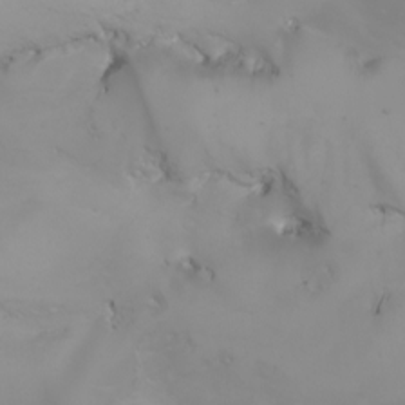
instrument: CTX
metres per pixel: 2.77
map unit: Nhu
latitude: -5.1431
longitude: -92.8758
